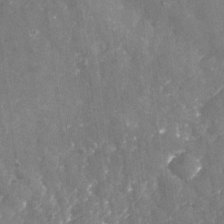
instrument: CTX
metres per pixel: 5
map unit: Nhu
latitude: -24.4440
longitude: -57.4993
